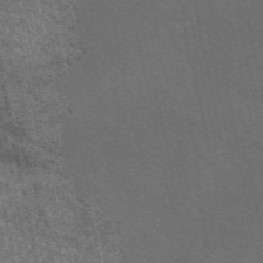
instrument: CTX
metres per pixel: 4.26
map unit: eAb
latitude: 50.8380
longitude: 112.5763
